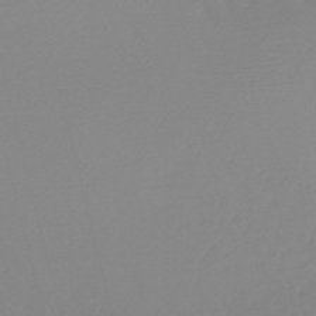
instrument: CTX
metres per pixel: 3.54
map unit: lHb
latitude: -45.8800
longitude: 64.2173
